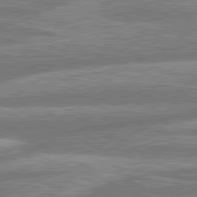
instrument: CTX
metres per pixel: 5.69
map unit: lApd
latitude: 80.9136
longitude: -165.6316
